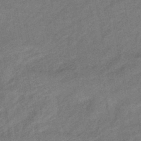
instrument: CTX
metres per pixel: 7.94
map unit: eHb
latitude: -43.2375
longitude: 84.4817
